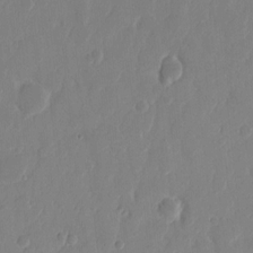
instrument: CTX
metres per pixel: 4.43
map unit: eHh
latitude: 10.3278
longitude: -67.8961
